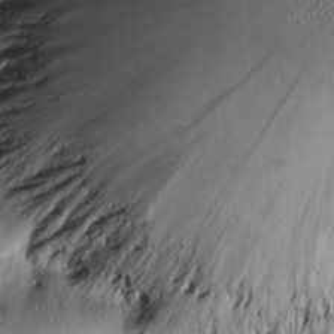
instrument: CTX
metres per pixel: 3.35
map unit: Htu
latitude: -3.2186
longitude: 171.0864
